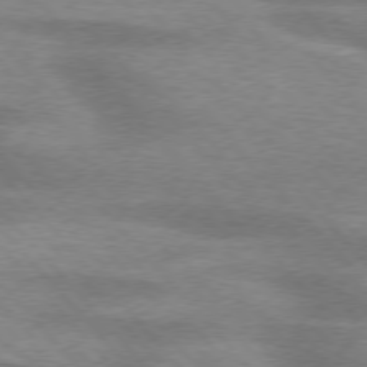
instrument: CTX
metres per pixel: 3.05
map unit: lApd
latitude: 75.7639
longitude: -59.1781
